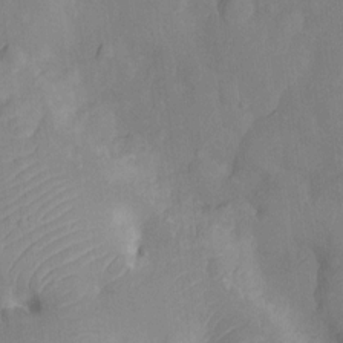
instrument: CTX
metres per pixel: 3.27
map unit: Nhu
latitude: -13.6722
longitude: -24.3656
